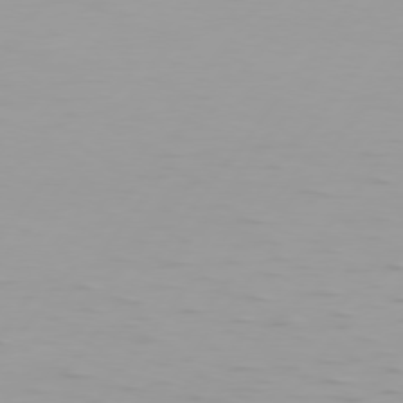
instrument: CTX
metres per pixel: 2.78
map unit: Hpe
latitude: 75.4238
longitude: -125.1592
